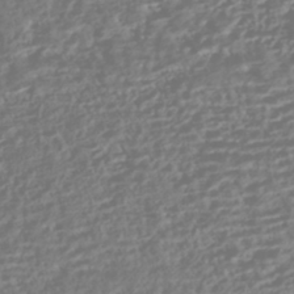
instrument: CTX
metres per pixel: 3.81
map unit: HNhu
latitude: -43.6154
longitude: 104.4251
